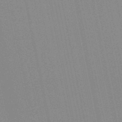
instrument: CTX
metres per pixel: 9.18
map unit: lHb
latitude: -49.5022
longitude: 69.1620
